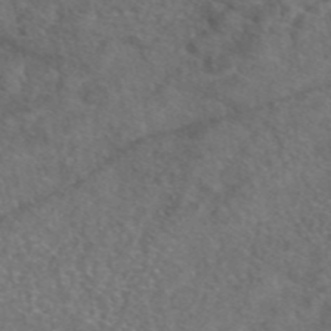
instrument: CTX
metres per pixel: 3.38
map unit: eAb
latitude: 47.6127
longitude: 110.3495
